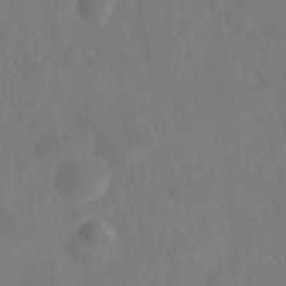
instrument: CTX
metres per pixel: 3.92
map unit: Nhe
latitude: -36.5951
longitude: -178.1578
